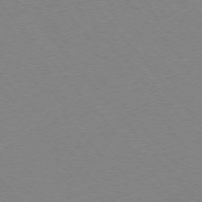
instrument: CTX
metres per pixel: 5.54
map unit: Hpe
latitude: -76.1795
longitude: -19.8772
